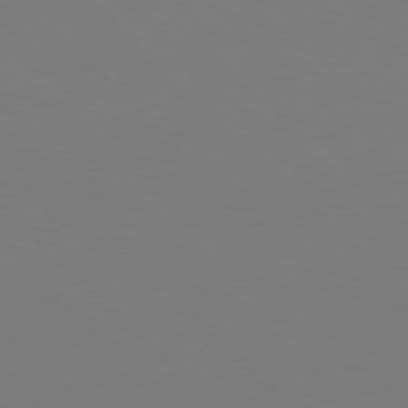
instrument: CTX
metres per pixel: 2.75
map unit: Hpe
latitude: 77.1403
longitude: -167.9150
